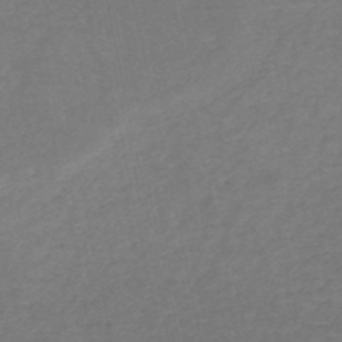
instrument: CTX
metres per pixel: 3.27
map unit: HNb
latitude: -52.9352
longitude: -51.2159
